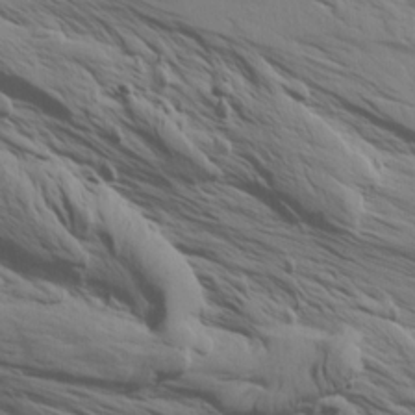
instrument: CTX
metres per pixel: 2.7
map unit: Aa
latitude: 9.4993
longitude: -140.8380
